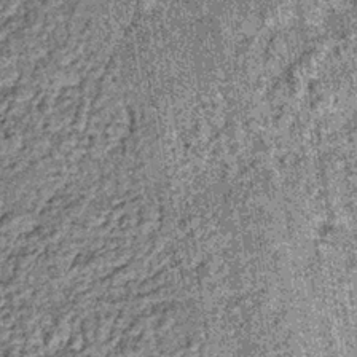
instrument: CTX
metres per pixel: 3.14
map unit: lHb
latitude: -36.1039
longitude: 66.9353
